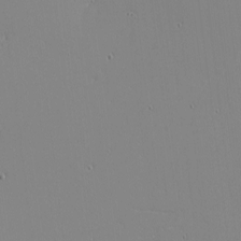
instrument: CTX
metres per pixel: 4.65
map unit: eHh
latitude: -3.1809
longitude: -80.7246
